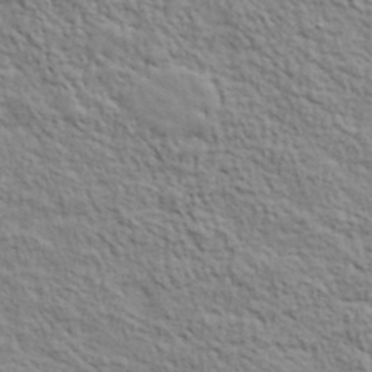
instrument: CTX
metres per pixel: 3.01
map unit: lHvf
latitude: 39.4426
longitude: -89.3671
